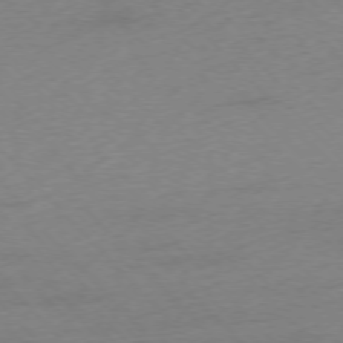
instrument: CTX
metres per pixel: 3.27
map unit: Ap
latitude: -76.0661
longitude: -65.2537
